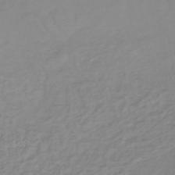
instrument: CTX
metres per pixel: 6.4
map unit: lHb
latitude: -41.1431
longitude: 71.3510
